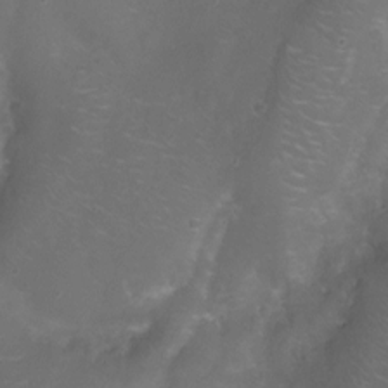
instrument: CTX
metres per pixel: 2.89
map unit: Ht
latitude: -5.7099
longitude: -19.4804
